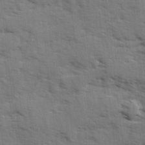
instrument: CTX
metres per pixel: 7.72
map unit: Ave
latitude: 2.0255
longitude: -110.4412
